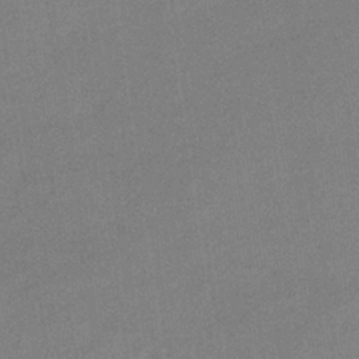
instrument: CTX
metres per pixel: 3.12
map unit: eHb
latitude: -33.7100
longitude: 68.0661
